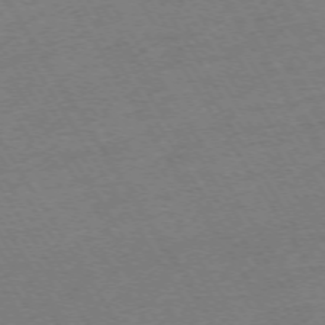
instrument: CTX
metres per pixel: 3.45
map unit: Ap
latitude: -73.6344
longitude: -84.9136
